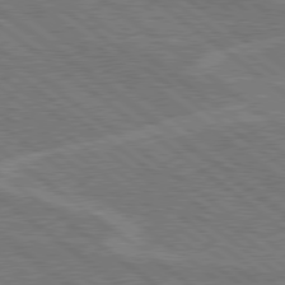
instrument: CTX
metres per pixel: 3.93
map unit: Hpe
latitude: 78.8380
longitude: -160.9325
